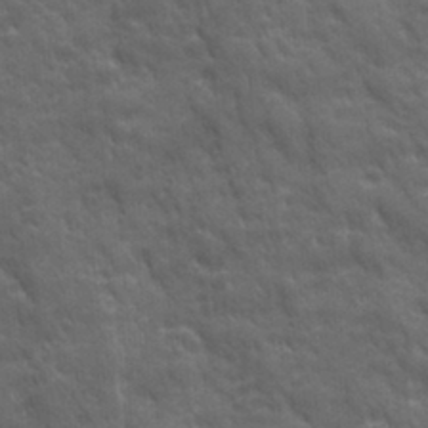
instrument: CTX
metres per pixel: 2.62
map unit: Ave
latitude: 19.1970
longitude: -133.2726
